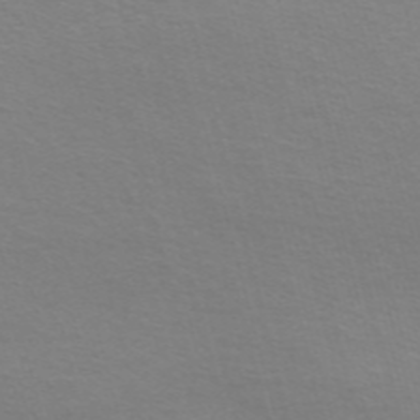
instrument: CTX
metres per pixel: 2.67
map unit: Nve
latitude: -57.2565
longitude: 63.7099
